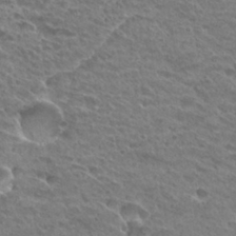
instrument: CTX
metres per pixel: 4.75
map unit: Hto
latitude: 28.7246
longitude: -38.9514
